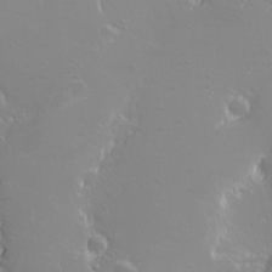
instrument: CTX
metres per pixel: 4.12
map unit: eHh
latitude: -8.4440
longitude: -70.8947
